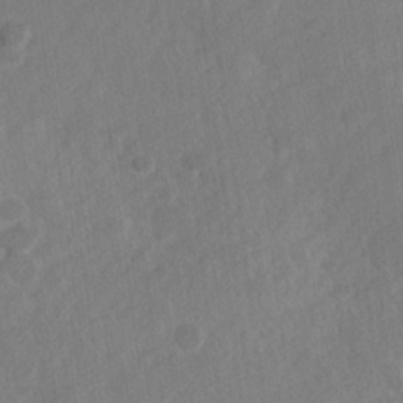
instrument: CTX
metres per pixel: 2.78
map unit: Hve
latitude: 23.9717
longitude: 144.6519
